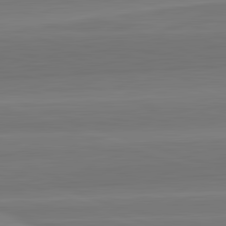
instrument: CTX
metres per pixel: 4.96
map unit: lApd
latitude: 82.4790
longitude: 168.5573
